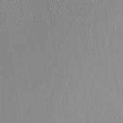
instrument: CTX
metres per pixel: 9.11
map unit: Nhu
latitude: -5.2376
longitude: -91.3293
